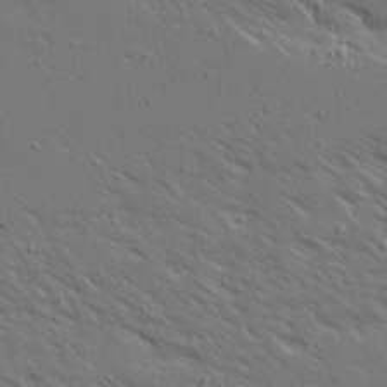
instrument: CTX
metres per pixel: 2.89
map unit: Ave
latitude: 14.7625
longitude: -139.5560
